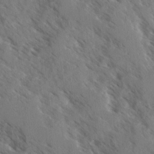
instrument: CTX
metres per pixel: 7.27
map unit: Ave
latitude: -0.3496
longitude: -110.8191
